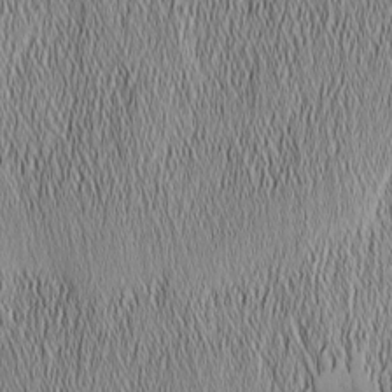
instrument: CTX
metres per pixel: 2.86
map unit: Nhu
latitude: -5.8422
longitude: -152.5357
